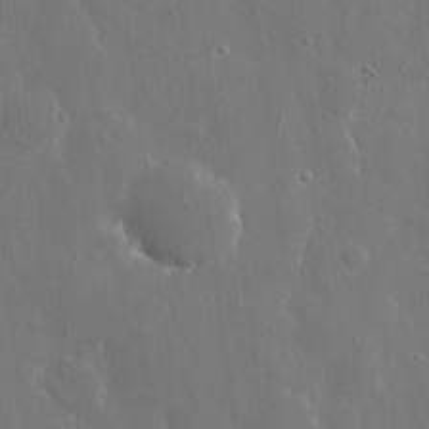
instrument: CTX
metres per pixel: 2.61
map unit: eHh
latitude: 9.2159
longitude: -70.0444
